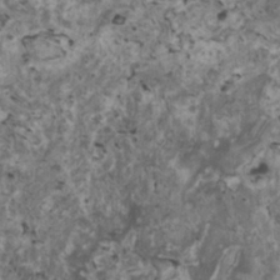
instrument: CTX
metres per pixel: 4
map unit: HNhu
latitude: 2.2333
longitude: 3.8233
